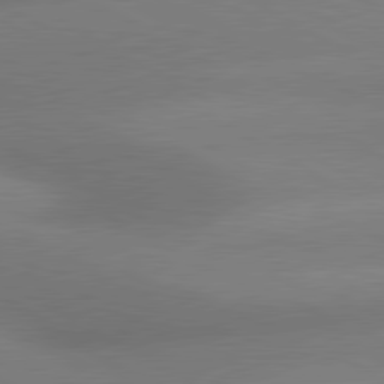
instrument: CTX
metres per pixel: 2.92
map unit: lApd
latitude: 80.8191
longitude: 130.4251
